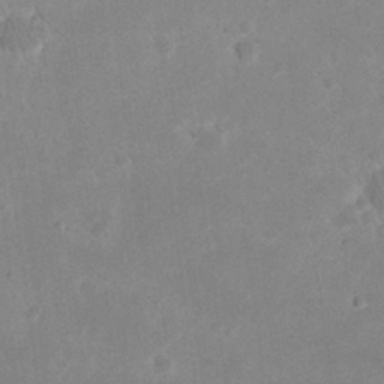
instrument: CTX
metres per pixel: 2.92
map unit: eHh
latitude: 20.6491
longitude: -69.1403
